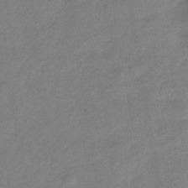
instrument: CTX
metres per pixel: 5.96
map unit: eHb
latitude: -42.2739
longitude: 82.6896
